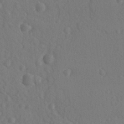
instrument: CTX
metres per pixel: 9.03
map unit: lAvf
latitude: -8.6518
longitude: -120.8191
